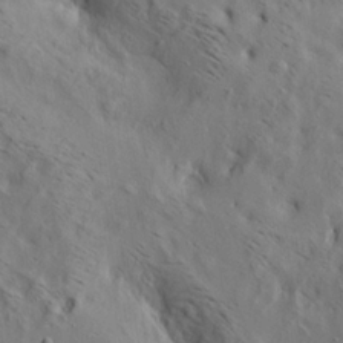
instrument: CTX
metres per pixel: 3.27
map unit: lAa
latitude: 19.4804
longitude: -139.9528
